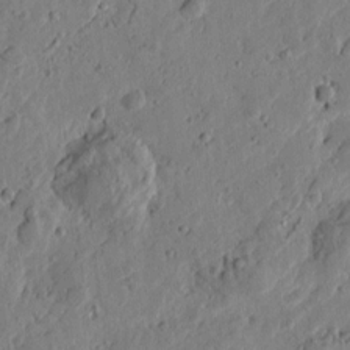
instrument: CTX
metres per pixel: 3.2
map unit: Htu
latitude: -0.0850
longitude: -177.8772
